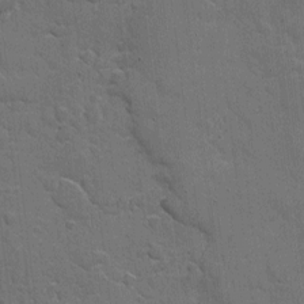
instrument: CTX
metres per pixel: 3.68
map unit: eHh
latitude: 5.1025
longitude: -65.5182
